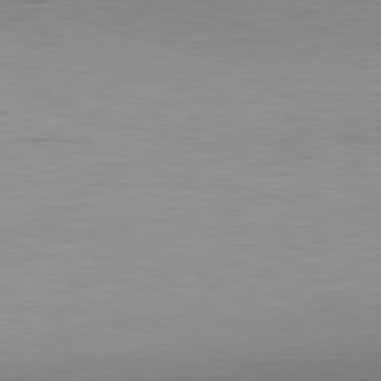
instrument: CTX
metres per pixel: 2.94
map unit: Hpe
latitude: -82.2361
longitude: 11.5966
